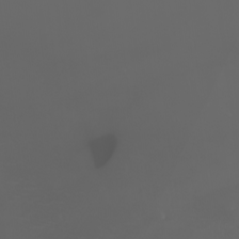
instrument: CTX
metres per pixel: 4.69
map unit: eHh
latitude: -2.6329
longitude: 19.8800
